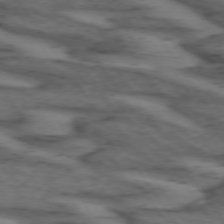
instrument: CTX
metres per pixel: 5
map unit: lApd
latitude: 73.7072
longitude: -71.6883
